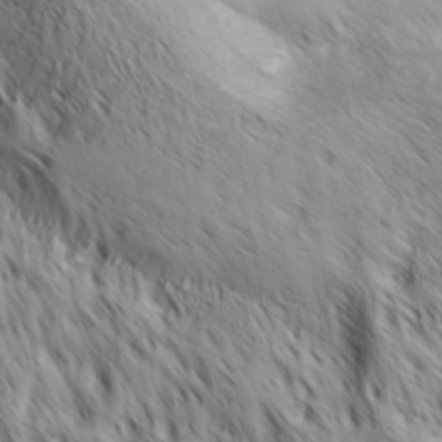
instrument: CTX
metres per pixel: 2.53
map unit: Hve
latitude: 32.3656
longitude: 149.1431
